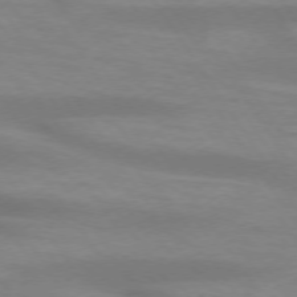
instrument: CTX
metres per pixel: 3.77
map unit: lApd
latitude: 73.8017
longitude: -54.1956
